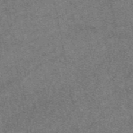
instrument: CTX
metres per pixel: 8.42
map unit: eAb
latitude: 47.7639
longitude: 106.6519
